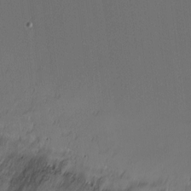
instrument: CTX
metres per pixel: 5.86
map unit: Nhu
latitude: -1.0487
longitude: -74.0633
